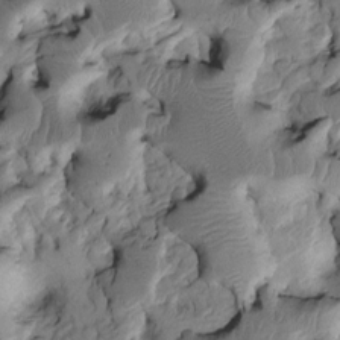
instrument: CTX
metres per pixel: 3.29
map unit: Htu
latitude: -4.1039
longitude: 156.6329
